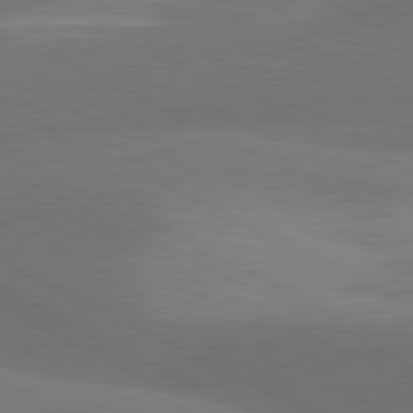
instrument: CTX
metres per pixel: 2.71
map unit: lApd
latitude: 81.0647
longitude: 127.0486
